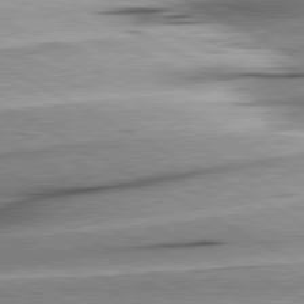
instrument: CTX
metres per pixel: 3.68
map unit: lApd
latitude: 80.4601
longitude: -157.4615
